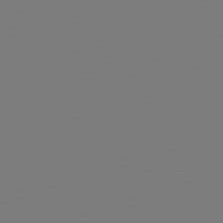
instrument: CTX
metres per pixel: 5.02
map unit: Hpe
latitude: 78.6113
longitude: -145.8205
